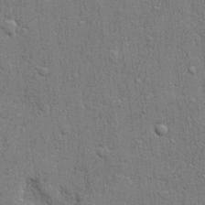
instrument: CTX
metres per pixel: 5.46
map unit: lHvf
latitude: 21.6883
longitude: 142.8974
